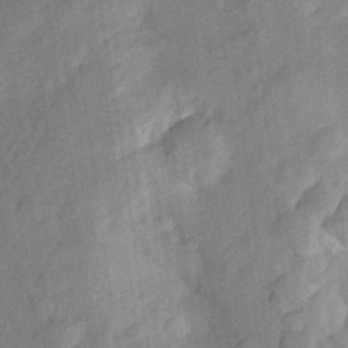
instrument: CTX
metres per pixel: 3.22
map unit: Aa
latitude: 23.6883
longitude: -150.7057
